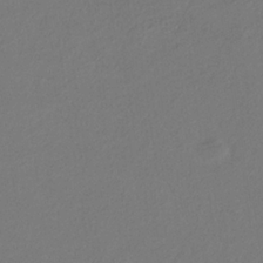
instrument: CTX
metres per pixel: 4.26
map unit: eHb
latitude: -29.9367
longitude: 67.9367
